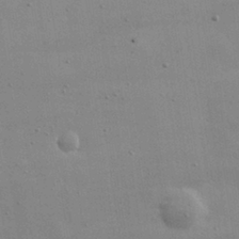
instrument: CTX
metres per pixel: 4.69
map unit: lHvf
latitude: 31.5749
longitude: -89.6127
